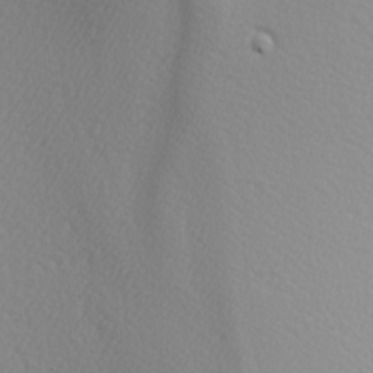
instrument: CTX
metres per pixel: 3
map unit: lAa
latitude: -5.3509
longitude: -121.9528
